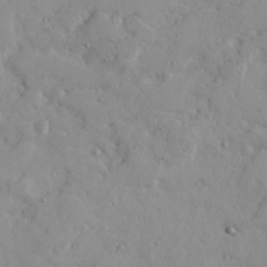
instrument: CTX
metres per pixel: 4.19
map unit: Ave
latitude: 22.1389
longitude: -130.9892
